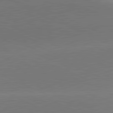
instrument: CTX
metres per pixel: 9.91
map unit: lApd
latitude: 81.8205
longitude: -154.6112
